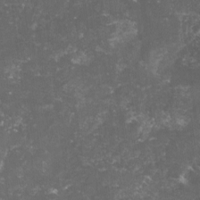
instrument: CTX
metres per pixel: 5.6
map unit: lHvf
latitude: -14.7275
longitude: -99.7827
